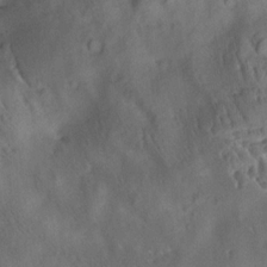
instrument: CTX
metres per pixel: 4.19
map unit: Aa
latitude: 12.8002
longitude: -141.5182
